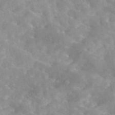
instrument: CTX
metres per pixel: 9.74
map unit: eAb
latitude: 44.9702
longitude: 126.4818
